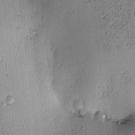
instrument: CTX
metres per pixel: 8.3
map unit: eHh
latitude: -0.9164
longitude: 19.4076
